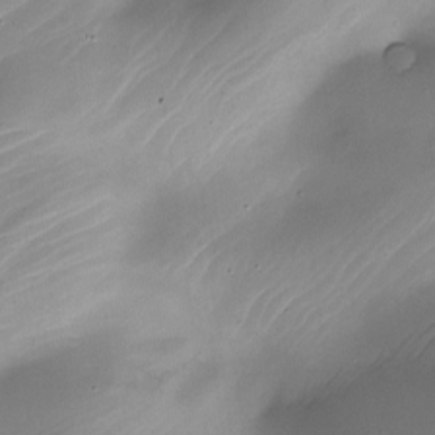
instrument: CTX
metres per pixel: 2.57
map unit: Nhe
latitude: -19.4454
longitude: 144.4818
